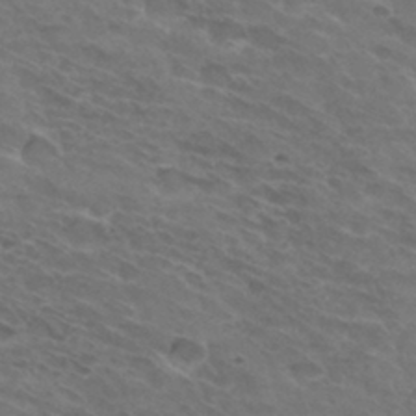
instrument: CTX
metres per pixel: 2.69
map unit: Hto
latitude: 32.1389
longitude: -44.0444
